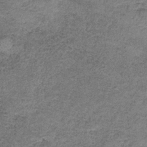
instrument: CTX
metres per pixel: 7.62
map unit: eAb
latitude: -35.7855
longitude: 52.9163
